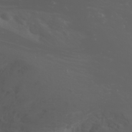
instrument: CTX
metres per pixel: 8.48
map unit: Nhu
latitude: -0.2362
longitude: -80.9325
